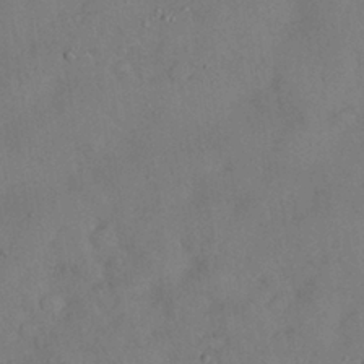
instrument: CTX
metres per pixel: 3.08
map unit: Nhu
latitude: 28.5168
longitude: -70.3278
